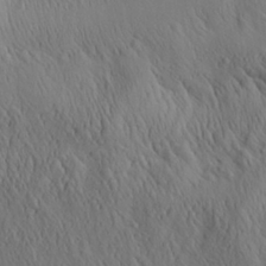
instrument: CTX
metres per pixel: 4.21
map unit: Aa
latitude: 26.1767
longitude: -141.4048
